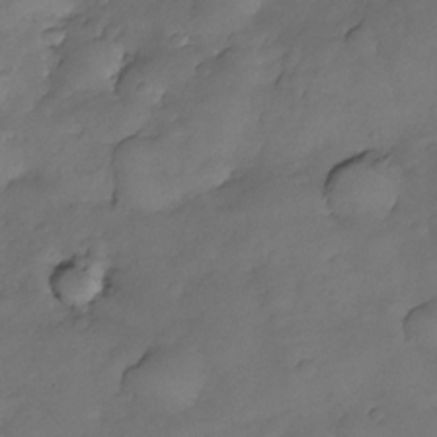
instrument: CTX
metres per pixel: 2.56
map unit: Nhe
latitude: -33.8045
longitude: -142.6113
